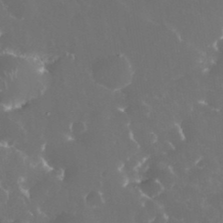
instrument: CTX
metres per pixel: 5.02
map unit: eHh
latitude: 33.8961
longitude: -63.1781
